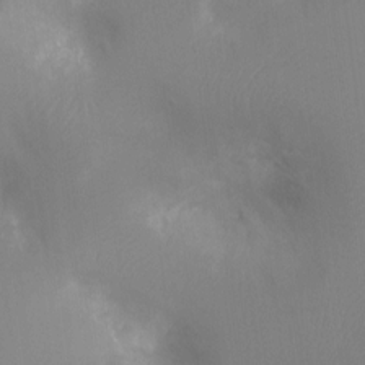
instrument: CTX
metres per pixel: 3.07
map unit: Ht
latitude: -8.8408
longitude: -24.4601
